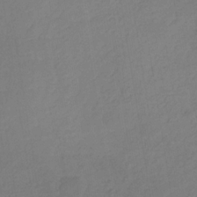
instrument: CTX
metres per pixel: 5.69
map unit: eHb
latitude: -31.3887
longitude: 72.0283
